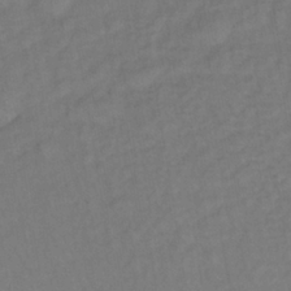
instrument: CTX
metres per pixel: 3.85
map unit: lHb
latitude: -35.5777
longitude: 64.6708
